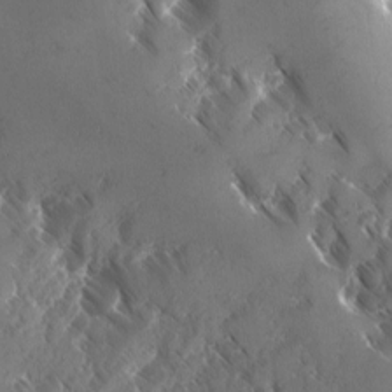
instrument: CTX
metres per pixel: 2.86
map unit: Ave
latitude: -10.7652
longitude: -118.8569
